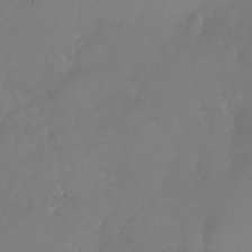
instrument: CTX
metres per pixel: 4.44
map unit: Nhu
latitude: -28.6330
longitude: -79.8206
